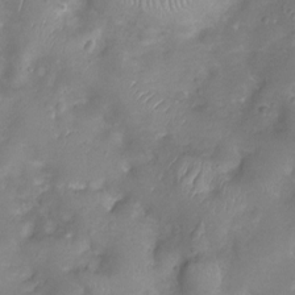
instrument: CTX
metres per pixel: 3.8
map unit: Ht
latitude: -5.9367
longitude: -19.7827
